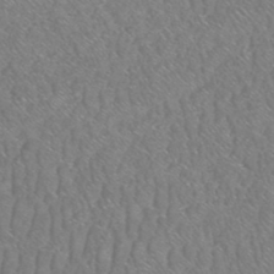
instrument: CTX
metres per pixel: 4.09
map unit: HNhu
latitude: -48.3118
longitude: 29.6344
